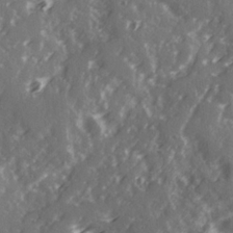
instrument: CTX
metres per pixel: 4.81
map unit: Ave
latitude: 21.1403
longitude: -131.5938
